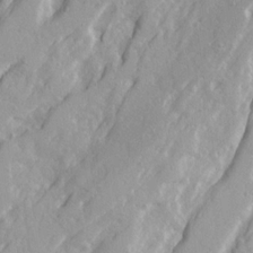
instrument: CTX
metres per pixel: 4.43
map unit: Ave
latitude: 21.3860
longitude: -130.7247
